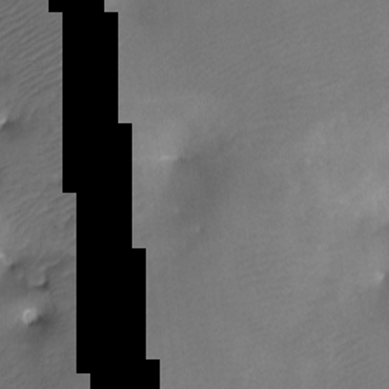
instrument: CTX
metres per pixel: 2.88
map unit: Ht
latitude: -7.3320
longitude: -34.8758
